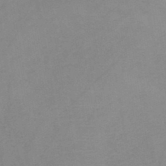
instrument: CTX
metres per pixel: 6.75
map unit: HNb
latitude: -46.2172
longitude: -39.1592
